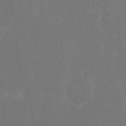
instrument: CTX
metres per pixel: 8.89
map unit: eHh
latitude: 17.7828
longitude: -72.4034
